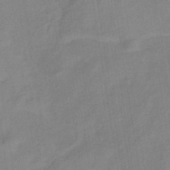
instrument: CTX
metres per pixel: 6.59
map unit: lHb
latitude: -35.2943
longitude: 72.1417
